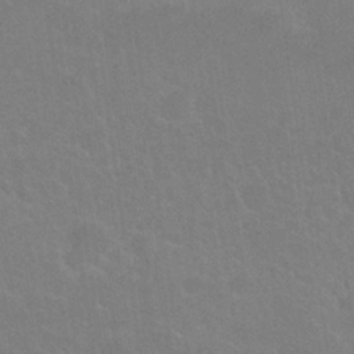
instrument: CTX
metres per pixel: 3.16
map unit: Nhu
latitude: 25.3859
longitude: -51.5182
